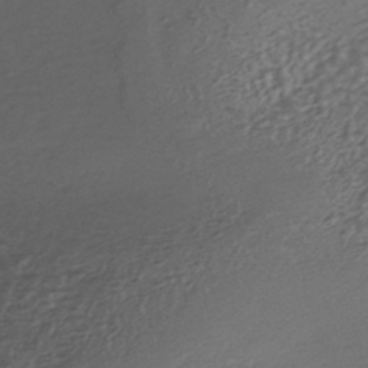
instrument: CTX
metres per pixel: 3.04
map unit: HNhu
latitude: -43.2375
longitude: 96.0283
